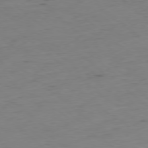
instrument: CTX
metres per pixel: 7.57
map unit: Hpe
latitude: -78.8219
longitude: 16.1606
